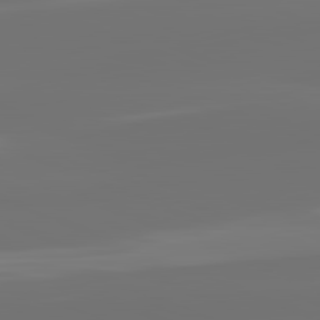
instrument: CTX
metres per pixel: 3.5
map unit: lApd
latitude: 82.1577
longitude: -167.5938
